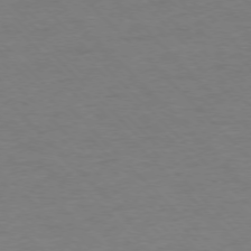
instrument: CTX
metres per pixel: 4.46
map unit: Ap
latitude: -76.7841
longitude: -85.4238
